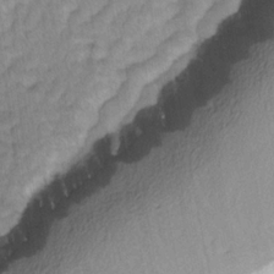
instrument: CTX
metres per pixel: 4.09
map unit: Ave
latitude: -1.3510
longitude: -113.7449
